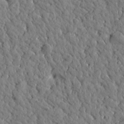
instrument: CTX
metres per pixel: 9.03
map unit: Htu
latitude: -0.1417
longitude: -178.9325
